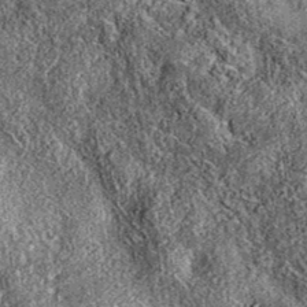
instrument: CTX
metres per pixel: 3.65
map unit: eAb
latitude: 36.0633
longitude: 109.1998
